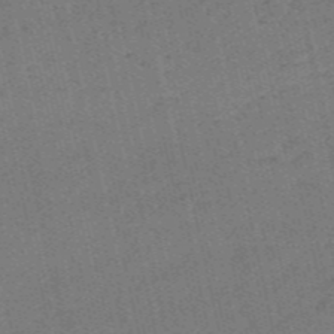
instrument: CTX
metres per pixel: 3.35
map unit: HNb
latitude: -55.2376
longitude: -42.4034
